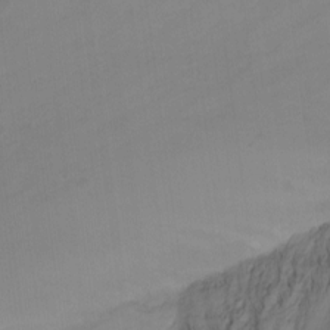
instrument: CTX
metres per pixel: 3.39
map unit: Nhu
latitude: -12.3684
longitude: -62.4034
